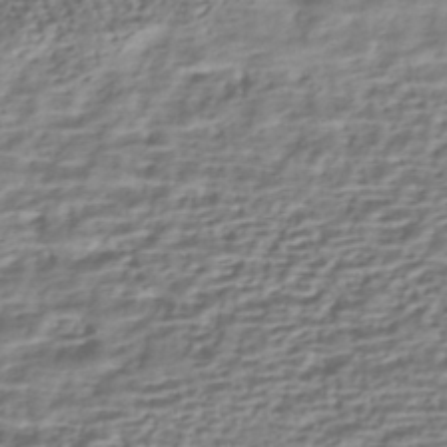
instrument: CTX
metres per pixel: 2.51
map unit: HNhu
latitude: -42.7463
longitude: 100.0094
